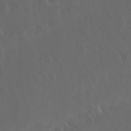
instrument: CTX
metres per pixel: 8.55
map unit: Nhu
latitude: 29.6883
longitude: -59.3293
